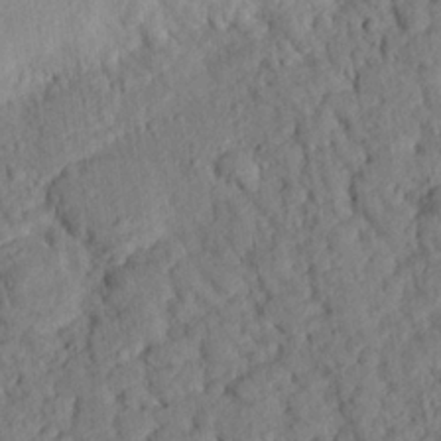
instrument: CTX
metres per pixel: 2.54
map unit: eHh
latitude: 25.0269
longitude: -79.9339
